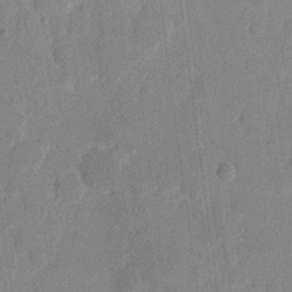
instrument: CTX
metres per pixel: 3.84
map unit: eHh
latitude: 7.7072
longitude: -67.2348
